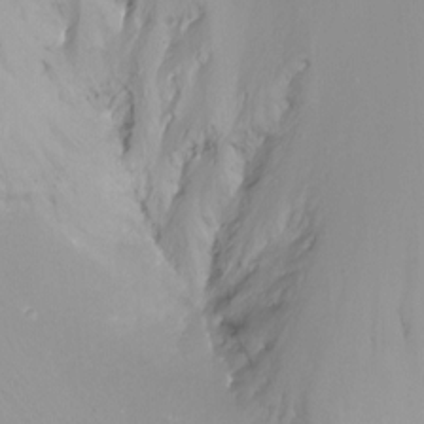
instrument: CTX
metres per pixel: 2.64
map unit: Htu
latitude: -16.3873
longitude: -46.4223
